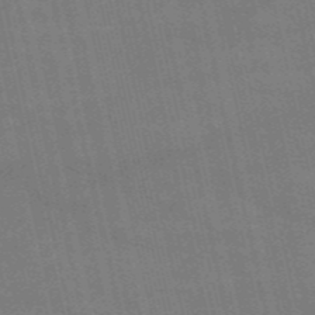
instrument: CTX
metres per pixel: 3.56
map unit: HNb
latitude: -52.9352
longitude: -40.9891
